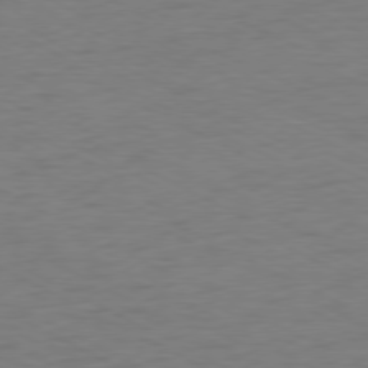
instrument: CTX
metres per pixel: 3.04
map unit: Ap
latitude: -77.2565
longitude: -74.1389
